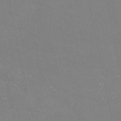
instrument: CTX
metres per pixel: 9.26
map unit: HNb
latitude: -54.6141
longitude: -37.9717
